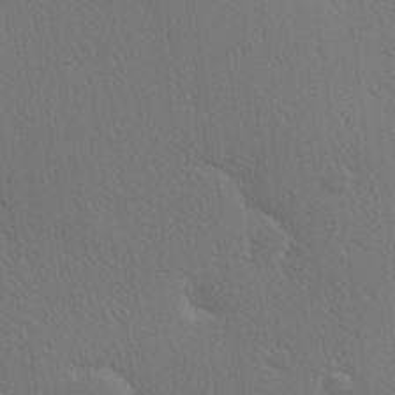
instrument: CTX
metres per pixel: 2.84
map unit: Hve
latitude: 19.5938
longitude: 149.8234
